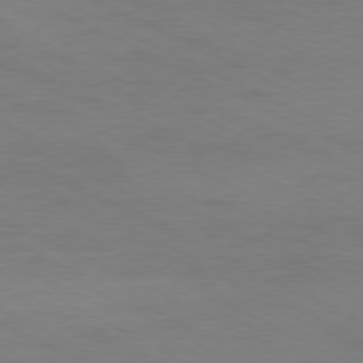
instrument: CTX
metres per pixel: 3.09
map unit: Ap
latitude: -78.1228
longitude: -73.7261
